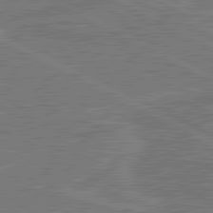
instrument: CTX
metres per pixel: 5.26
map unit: lApd
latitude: 81.2537
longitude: 124.0472
